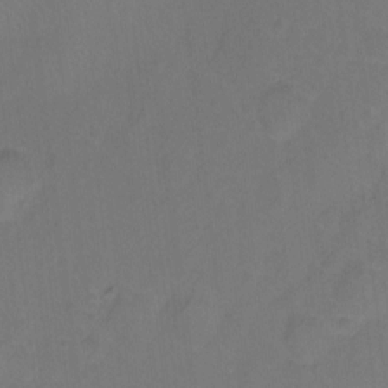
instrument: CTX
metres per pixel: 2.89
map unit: Hto
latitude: -11.8045
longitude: -39.1781
